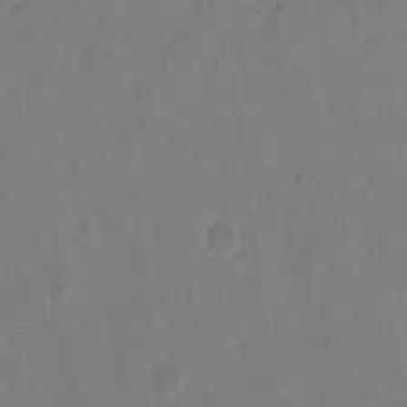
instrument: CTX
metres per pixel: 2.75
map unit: eHh
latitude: 11.0836
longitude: -68.4979
